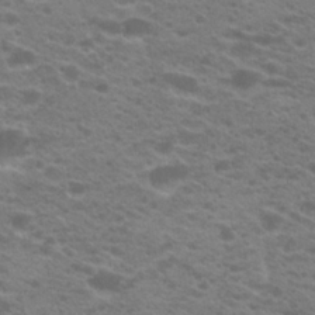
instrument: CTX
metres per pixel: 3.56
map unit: Hto
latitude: 21.6694
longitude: -37.3860
